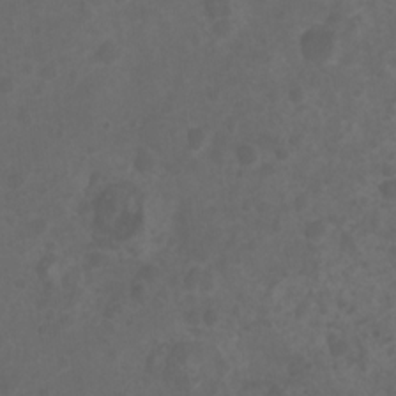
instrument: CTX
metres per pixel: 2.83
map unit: Ht
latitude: 2.1200
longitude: -22.8002
